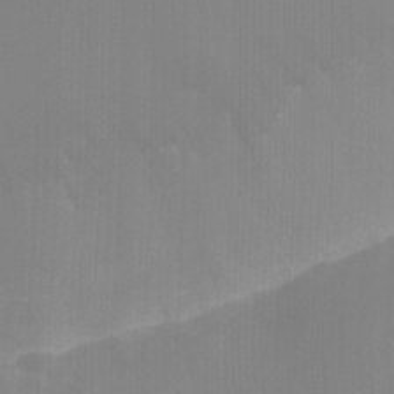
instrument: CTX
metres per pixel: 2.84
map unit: Nhu
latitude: -8.6140
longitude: -84.9514
